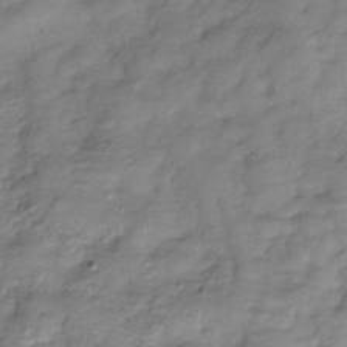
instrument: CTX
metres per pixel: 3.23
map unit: Hve
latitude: -32.3873
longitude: 89.2754
